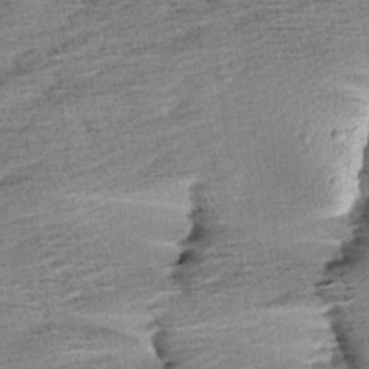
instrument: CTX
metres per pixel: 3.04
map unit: Aa
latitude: 7.2159
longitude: -137.6883
